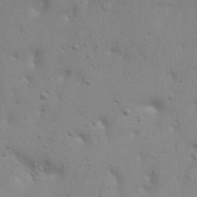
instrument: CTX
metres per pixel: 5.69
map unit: eHh
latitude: 22.9892
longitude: -69.2915
